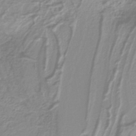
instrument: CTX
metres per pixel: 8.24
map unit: lHb
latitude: -40.5763
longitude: 52.0094
